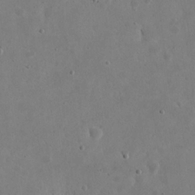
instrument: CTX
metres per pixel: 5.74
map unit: eHh
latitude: 21.2348
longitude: -68.8569
